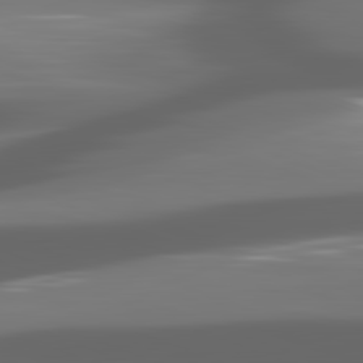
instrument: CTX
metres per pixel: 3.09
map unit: lApd
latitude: 82.1011
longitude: -149.1403
